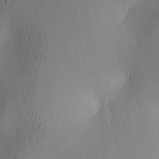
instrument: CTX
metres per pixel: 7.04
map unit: lAa
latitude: 5.0080
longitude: -112.3278
